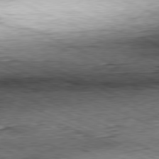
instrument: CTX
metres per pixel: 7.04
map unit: Hpe
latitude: -81.5588
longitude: 11.8234
